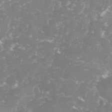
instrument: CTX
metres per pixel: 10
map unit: lHvf
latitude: -15.6344
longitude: -98.3278
